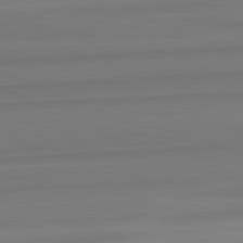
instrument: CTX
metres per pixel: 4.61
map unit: lApd
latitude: 82.6301
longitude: 169.7099
